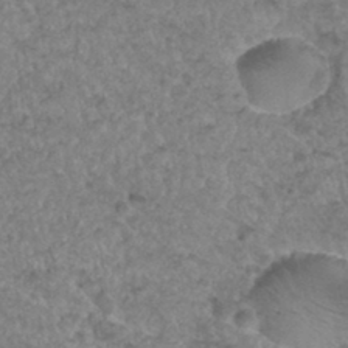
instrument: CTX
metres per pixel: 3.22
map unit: Hto
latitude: 33.1970
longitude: -49.5938
